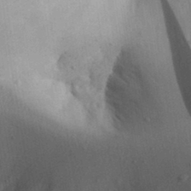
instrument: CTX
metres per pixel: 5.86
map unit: Aa
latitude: 31.8773
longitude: -145.6127
